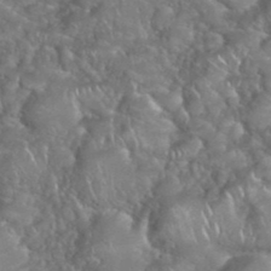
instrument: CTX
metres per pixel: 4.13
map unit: eHh
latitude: 39.5182
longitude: -58.0633
